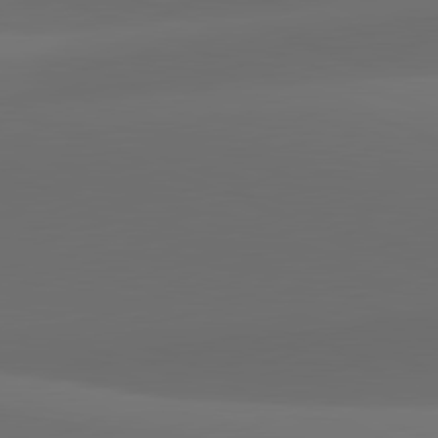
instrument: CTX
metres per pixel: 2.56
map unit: lApd
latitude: 81.8205
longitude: 131.6344
